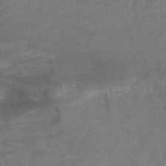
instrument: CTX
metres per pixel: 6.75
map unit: Nhu
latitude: 25.0647
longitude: -53.5938
